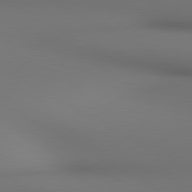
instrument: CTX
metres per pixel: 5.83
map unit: lApd
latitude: 80.5168
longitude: 137.0486
